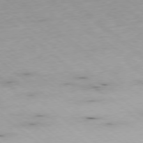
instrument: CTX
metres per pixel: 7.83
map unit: Ap
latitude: -78.6707
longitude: -91.4615
